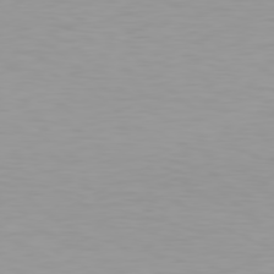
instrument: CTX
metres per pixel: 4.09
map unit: Hpe
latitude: 78.3845
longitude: -145.6505
